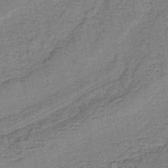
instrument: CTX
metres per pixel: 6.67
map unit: lHb
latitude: -41.0108
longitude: 59.6154
